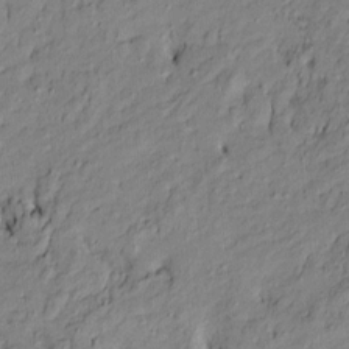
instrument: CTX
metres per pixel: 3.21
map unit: Htu
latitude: -9.6155
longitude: 177.2376
